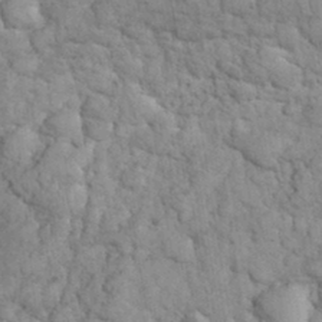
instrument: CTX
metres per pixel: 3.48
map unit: eHh
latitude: 32.3845
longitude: -66.3845
